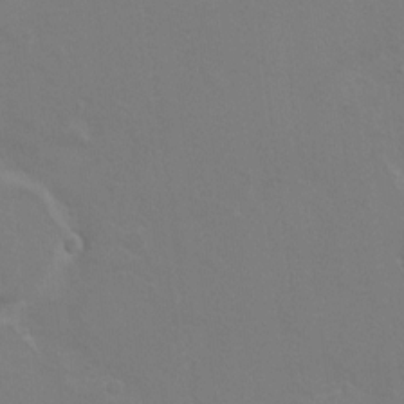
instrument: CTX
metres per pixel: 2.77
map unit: Hto
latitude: 8.7246
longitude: -31.4238
